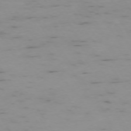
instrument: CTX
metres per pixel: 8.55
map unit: Ap
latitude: -74.0472
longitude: -80.5546
